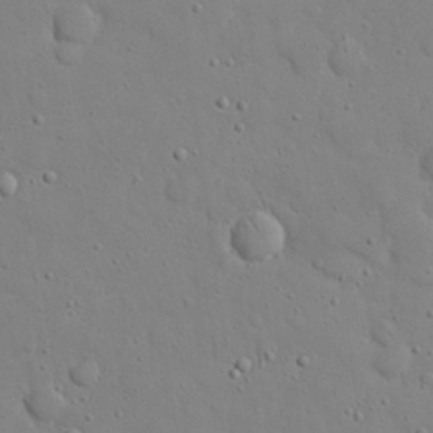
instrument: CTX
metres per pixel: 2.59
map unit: eHh
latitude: 20.9136
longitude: -62.8569
